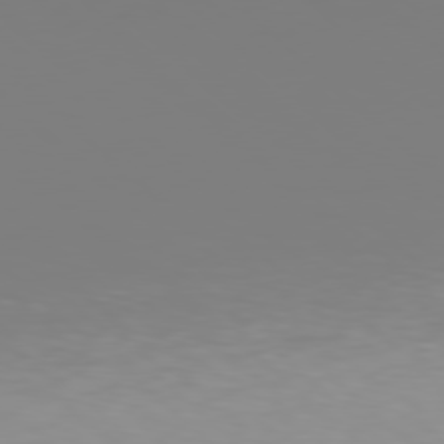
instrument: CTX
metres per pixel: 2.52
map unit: Hpe
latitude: 77.8394
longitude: -137.6316
